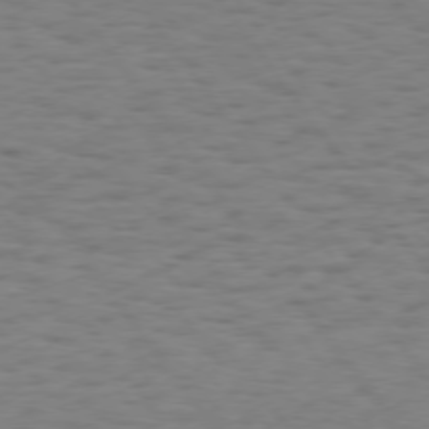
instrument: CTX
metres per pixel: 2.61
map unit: Hpe
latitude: 74.4601
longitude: -133.2537
